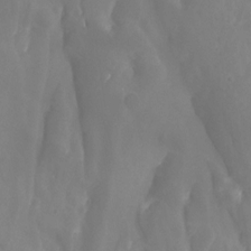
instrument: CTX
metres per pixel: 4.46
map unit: Ht
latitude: -4.9163
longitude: -61.0836
